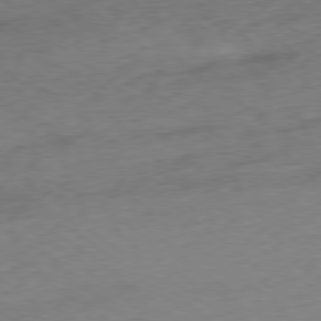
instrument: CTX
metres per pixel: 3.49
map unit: Ap
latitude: -78.4062
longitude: -68.9703
